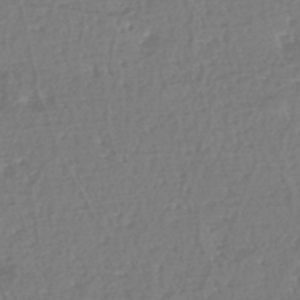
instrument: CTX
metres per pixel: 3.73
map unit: eHh
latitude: -45.2943
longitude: -29.1403
